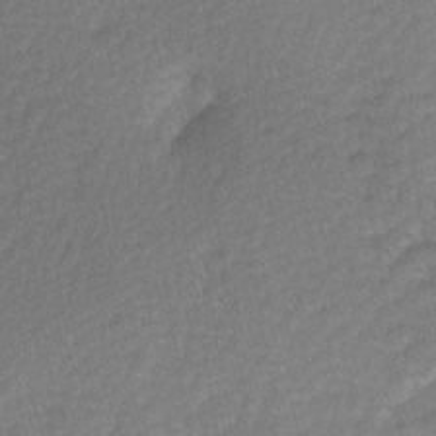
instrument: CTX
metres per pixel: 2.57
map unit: Ave
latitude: -0.7464
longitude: -113.8772
